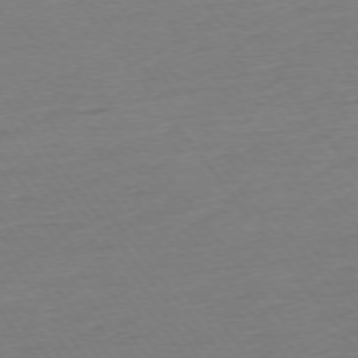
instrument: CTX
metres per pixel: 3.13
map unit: Ap
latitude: -75.1620
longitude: -83.4237
